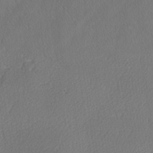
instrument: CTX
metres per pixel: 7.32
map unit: lAvf
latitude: -4.9541
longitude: -108.4979
